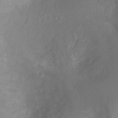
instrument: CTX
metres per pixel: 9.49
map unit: Ht
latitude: -2.9919
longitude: -16.6868
